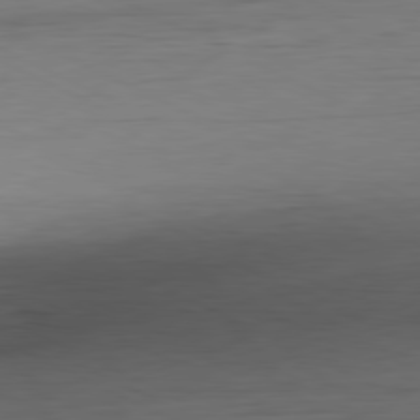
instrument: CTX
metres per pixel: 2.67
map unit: Ap
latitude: -80.9920
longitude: -60.9513
